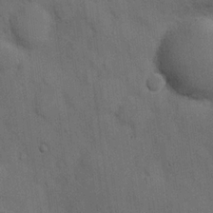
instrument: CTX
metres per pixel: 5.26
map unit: Hve
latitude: 19.2537
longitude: 151.2187
